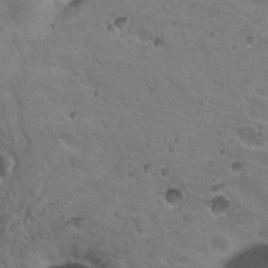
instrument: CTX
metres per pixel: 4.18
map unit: Nhu
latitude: 18.2522
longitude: -32.7057
